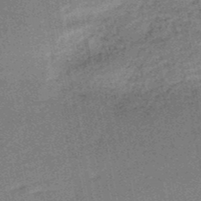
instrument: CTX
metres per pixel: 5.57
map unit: HNb
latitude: -51.2943
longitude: -49.7261
